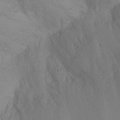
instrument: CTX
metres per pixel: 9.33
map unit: Ht
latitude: -8.4818
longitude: -31.9717
